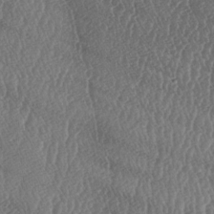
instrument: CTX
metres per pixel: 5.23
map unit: lAa
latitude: -6.6707
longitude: -130.0255
